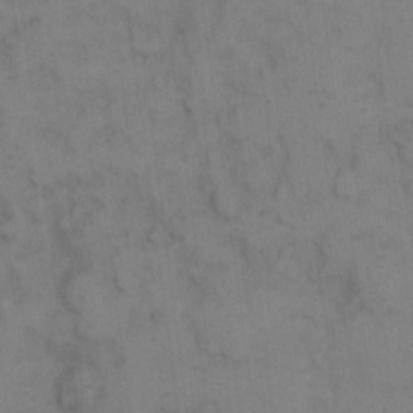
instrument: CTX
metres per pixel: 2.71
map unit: eHh
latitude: 10.5168
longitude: -63.2159
